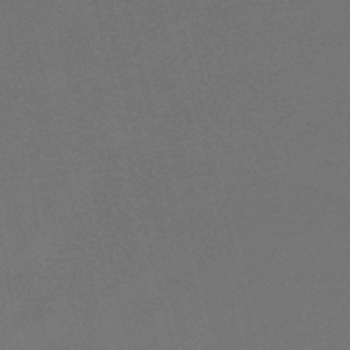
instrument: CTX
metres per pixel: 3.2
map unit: lHb
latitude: -47.9178
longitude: 67.7666
